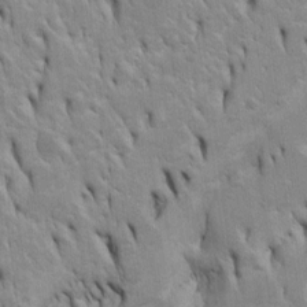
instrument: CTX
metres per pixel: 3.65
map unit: Htu
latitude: -4.8030
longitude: 151.1809
